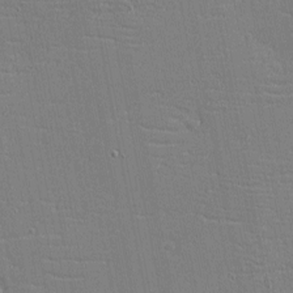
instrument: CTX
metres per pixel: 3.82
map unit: eHh
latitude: -4.0283
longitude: -80.8947
